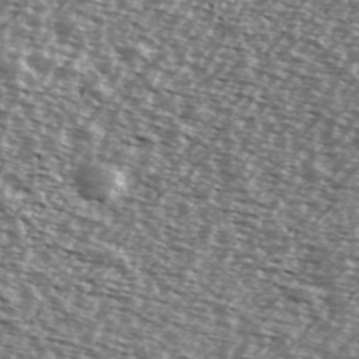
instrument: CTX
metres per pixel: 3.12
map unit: Ave
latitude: 38.6301
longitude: -112.3656
